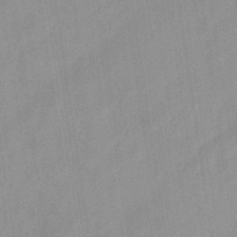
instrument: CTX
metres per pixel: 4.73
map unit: HNb
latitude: -31.1431
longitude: 63.5966
